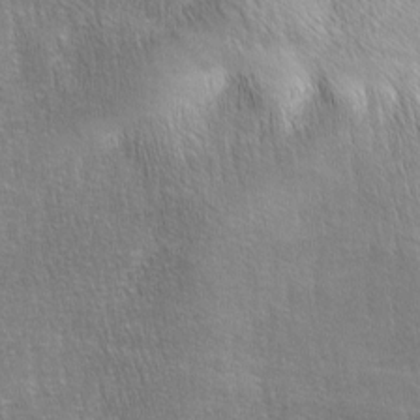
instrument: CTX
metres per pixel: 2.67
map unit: lAa
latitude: -4.8408
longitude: -121.2915
